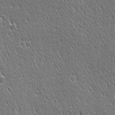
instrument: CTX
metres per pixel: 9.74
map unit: Ave
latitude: 21.3671
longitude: -137.0459
